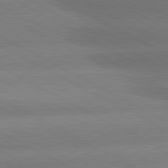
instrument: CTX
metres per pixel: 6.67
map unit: lApd
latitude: 80.4790
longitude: -151.0269
